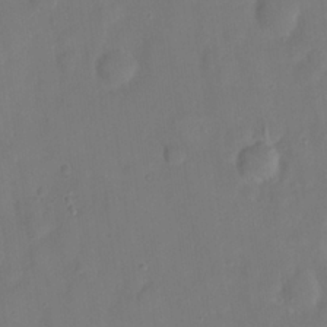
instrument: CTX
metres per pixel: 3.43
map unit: eHh
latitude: 22.3089
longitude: -62.7058
